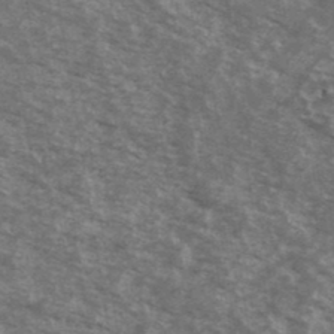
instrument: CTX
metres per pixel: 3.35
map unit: Ave
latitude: 40.3089
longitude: -109.0458
